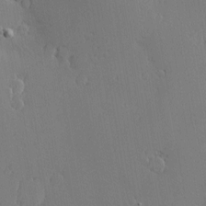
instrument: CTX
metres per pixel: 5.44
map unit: Nve
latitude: -7.8044
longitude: 173.8233
